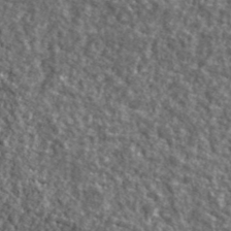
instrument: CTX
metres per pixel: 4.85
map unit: lHvf
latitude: 40.6679
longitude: -89.7450
